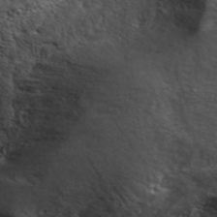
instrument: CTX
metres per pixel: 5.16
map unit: ANa
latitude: 39.9339
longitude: 22.3684
